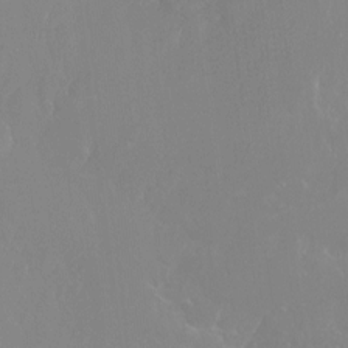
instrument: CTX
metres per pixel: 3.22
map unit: Ht
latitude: -14.5007
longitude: -43.1781
